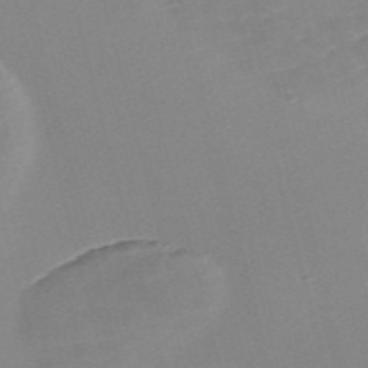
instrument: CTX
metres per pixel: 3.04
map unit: Nve
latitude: -58.0660
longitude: 58.1038
